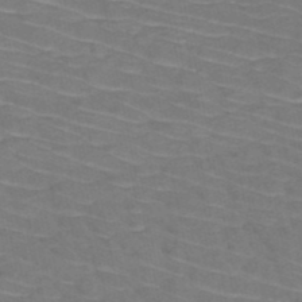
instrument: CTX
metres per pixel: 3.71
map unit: HNb
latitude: -50.1795
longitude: -52.0444
